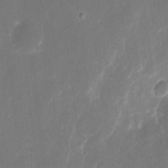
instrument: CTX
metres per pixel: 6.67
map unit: eHh
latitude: 8.6869
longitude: -71.1403
